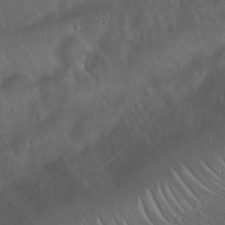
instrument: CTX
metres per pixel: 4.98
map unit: Nhu
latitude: 23.4048
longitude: -62.6302
